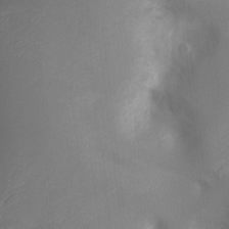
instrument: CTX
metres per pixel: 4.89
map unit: Ht
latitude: -3.4454
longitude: -28.9136
